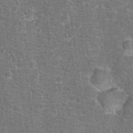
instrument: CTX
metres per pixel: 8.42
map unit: Hto
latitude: 17.3293
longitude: -42.6868
